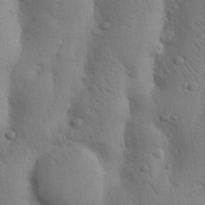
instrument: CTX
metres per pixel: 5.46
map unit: Nhu
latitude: 17.2915
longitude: -75.8961
